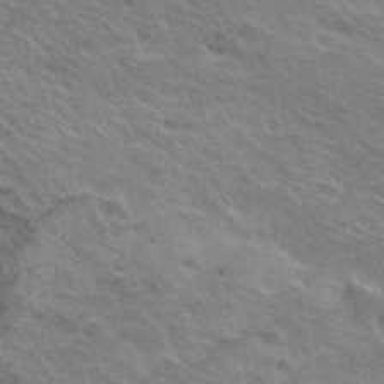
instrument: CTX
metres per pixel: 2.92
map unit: Hto
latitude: 24.2333
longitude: -31.2915
